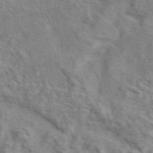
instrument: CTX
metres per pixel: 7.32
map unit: eAb
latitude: 42.4223
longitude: 109.9178
